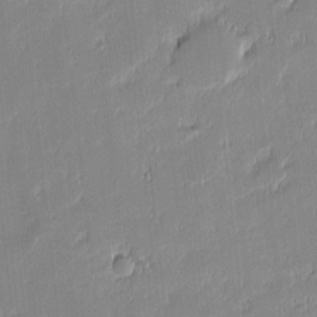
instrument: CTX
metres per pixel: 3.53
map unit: eHh
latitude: -2.6518
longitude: -82.4601
